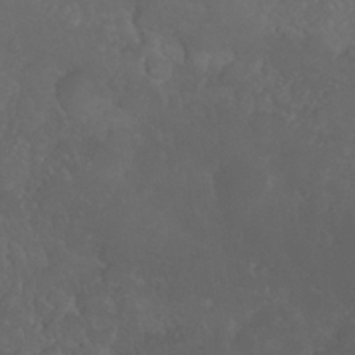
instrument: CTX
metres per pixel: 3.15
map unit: Nhu
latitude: 26.7813
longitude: -65.1970
